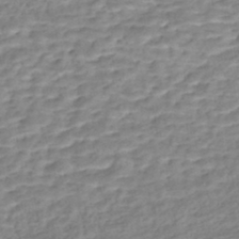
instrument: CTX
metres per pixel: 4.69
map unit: Nhe
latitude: -46.4062
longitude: 152.2172
